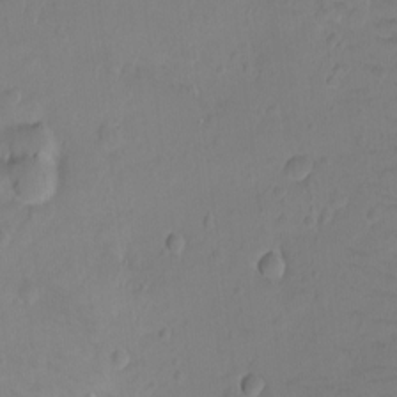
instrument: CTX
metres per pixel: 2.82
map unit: Ht
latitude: -9.0486
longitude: -36.3279
